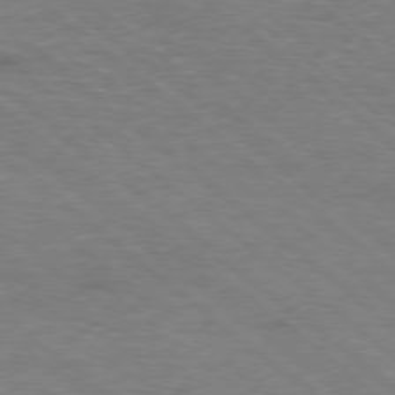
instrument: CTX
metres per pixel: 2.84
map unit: Hpe
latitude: -78.8786
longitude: 17.6155
